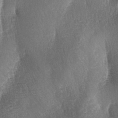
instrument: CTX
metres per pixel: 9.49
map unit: lAa
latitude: -3.8800
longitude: -129.0080
